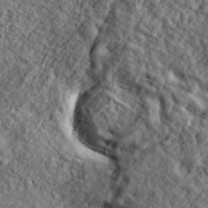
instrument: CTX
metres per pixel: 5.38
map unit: eHh
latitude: 37.1970
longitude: -81.7450
